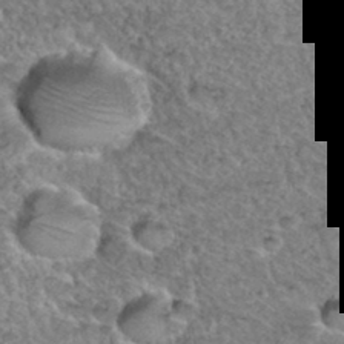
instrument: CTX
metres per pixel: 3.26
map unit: Hto
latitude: 35.9528
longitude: -47.7072
